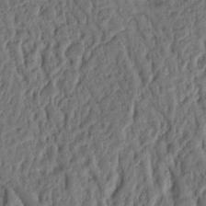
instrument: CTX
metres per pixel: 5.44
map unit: Ht
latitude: 11.9717
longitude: -75.9528
